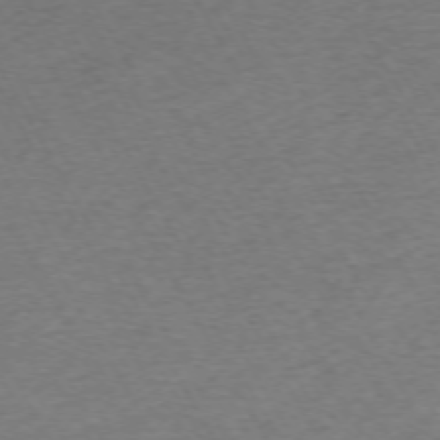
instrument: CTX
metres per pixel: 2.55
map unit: Ap
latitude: -72.8786
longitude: -69.5560
